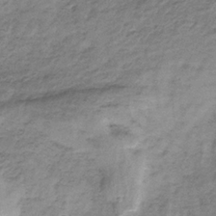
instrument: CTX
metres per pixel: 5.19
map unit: HNb
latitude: -32.9731
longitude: 61.5210
